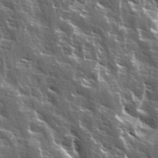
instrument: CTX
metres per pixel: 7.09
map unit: Ave
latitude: 15.1593
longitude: -132.1767
